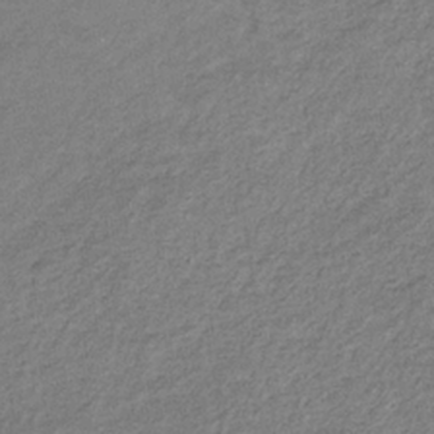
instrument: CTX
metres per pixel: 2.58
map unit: eHb
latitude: -31.5021
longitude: 69.1998
